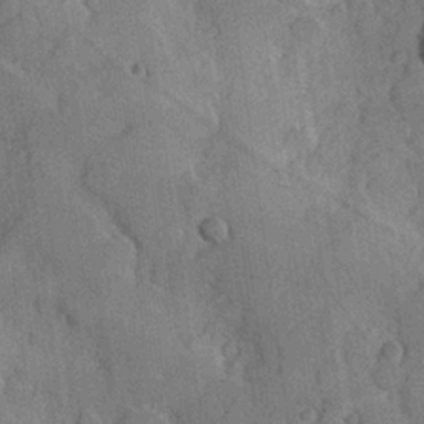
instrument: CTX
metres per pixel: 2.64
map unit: Hve
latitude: 23.6316
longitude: 147.8611
